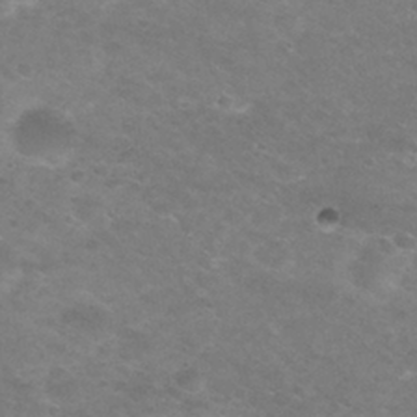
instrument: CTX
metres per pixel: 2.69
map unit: Nhu
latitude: 29.4615
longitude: -47.6883
